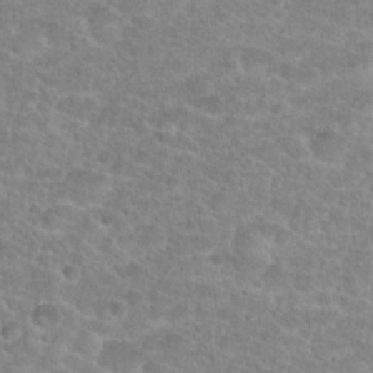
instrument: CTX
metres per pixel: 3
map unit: Hto
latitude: 24.8757
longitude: -48.1389
